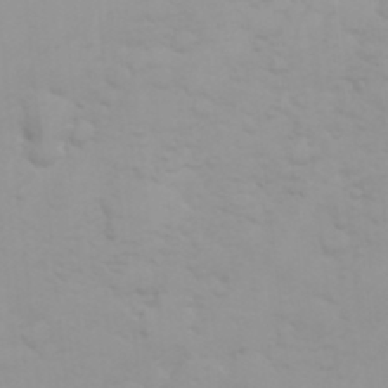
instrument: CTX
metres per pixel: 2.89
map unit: HNhu
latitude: 6.8569
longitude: 13.9367
